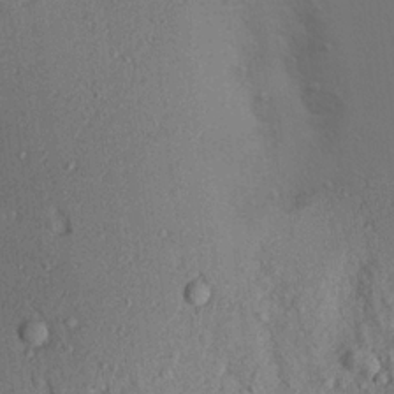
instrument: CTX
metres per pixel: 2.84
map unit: Aa
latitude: 19.4804
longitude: -143.0836
